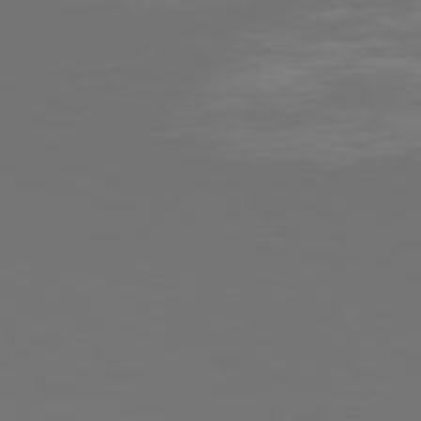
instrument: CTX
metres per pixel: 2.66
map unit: Hpe
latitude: 76.1200
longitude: -142.1389
